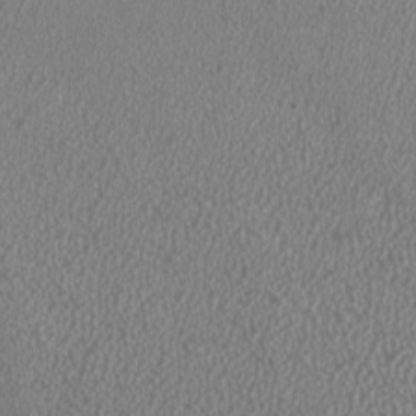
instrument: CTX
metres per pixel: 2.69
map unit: HNhu
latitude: -1.1243
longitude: -0.2144
